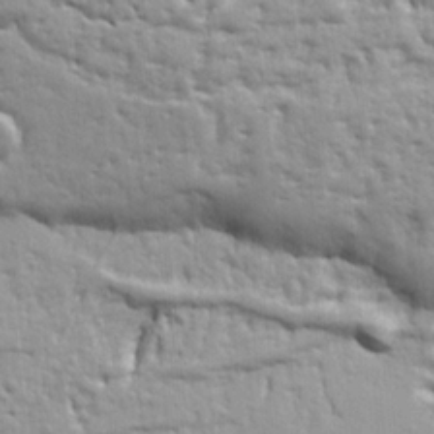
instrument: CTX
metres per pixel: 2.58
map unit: Ht
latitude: 9.1403
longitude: -76.7057
